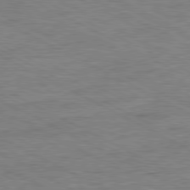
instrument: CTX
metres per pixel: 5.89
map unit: Ap
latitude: -80.9164
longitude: -76.4034
